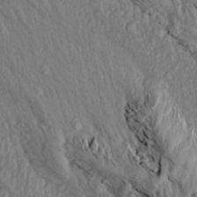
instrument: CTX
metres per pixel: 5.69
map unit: Aa
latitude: 14.8758
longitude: -144.0633
